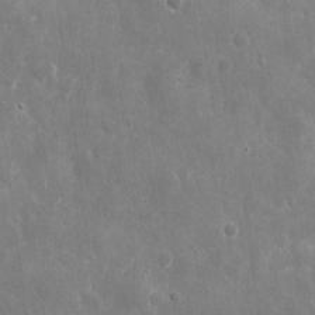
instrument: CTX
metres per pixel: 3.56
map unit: eHh
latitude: 9.4615
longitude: -70.1767
